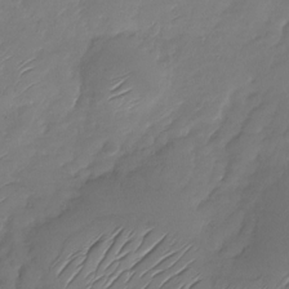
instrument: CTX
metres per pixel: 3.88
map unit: Nhu
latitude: -28.4440
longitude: -60.2333
